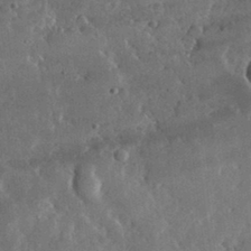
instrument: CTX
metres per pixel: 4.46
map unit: lHvf
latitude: 32.8758
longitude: -91.2348
